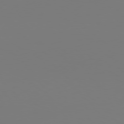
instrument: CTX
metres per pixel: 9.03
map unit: Hpe
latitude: 76.4979
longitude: -131.1026
